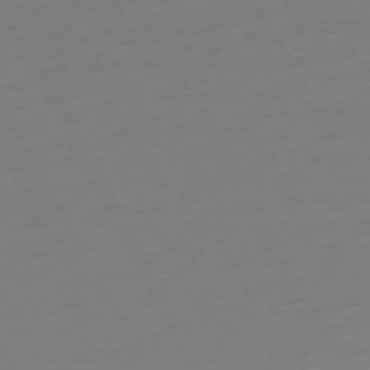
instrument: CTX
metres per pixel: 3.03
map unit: Ap
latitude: -74.1795
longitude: -69.8206
